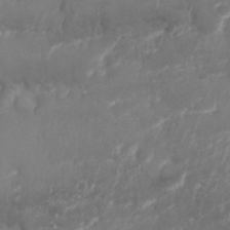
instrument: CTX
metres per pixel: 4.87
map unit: Nhu
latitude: 25.8772
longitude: -63.3482
